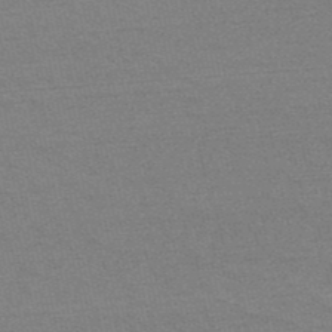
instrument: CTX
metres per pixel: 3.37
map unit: HNb
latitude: -52.2928
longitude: -43.3104
